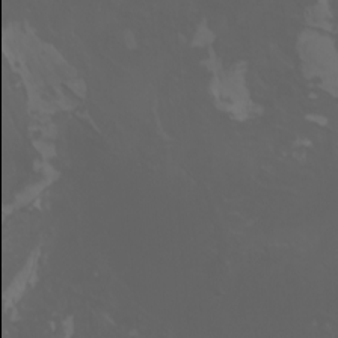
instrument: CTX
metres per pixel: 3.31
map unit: Nhu
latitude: -5.3698
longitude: -89.9906
